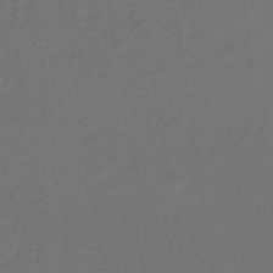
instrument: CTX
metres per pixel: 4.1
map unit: HNhu
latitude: -43.8611
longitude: 89.8233
